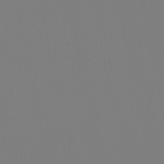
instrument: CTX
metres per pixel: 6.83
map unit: eHb
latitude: -50.5574
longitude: 73.4265
